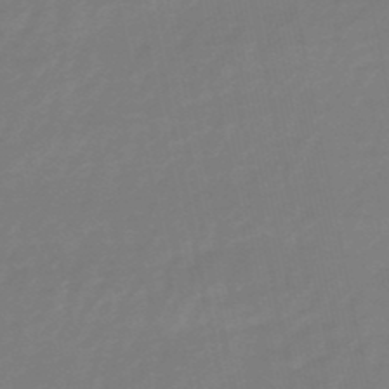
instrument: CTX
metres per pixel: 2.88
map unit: lHb
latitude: -49.3132
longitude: 77.8800
